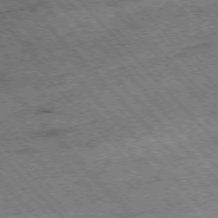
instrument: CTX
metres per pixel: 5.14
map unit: Hpe
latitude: -76.1984
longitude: -15.8395
